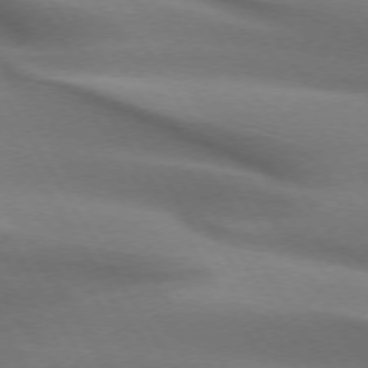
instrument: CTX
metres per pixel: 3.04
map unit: lApd
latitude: 72.9892
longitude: -51.9528
